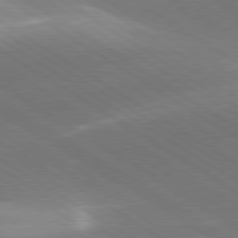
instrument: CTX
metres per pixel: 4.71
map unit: lApd
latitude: 78.6113
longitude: -51.7071
